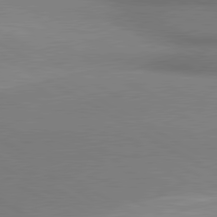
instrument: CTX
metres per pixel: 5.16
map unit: lApd
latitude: 80.5168
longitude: 163.9556
